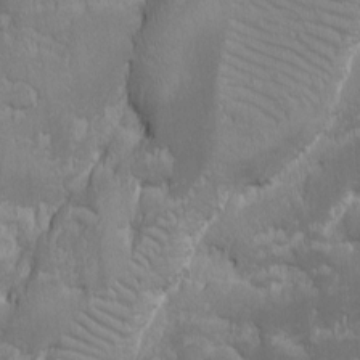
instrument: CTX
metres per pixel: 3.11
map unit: Ave
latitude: -10.4440
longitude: -117.3293
